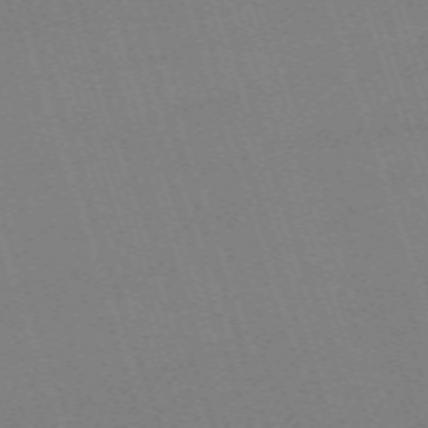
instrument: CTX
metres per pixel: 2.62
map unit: eHh
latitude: -64.3118
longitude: 51.3510
